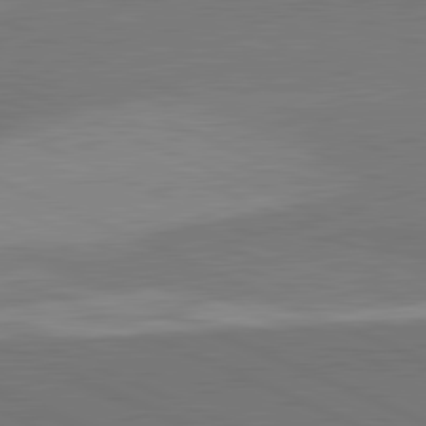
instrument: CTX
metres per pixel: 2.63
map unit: lApd
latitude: 81.8772
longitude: 148.4629
